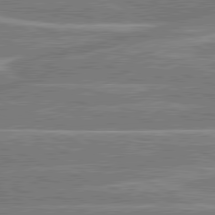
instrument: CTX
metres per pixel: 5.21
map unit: lApd
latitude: 80.5168
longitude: -131.4805
